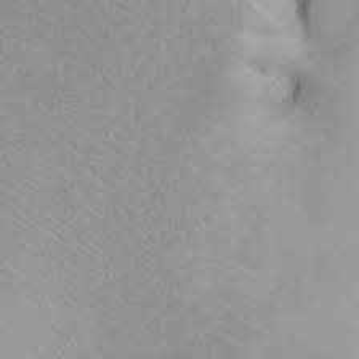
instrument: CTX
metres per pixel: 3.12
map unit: Htu
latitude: -4.8597
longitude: -72.1200
